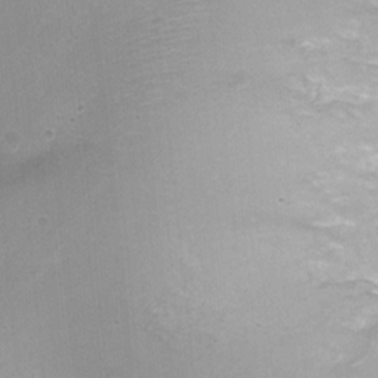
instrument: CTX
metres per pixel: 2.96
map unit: Nhu
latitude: 3.2915
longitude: -15.7261
